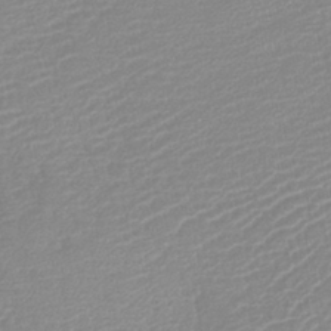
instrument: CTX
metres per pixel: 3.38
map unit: lHb
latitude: -41.2187
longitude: 75.6155
